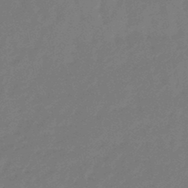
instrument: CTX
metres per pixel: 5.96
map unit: eHb
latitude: -46.6140
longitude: 82.1606
